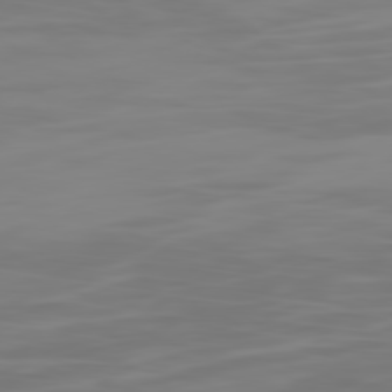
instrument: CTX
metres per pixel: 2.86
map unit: Ap
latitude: -80.1984
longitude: -59.5938
